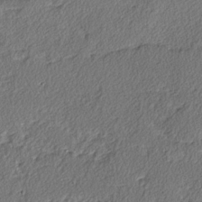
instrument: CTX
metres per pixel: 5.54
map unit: lAvf
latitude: -3.5777
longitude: -107.9906
